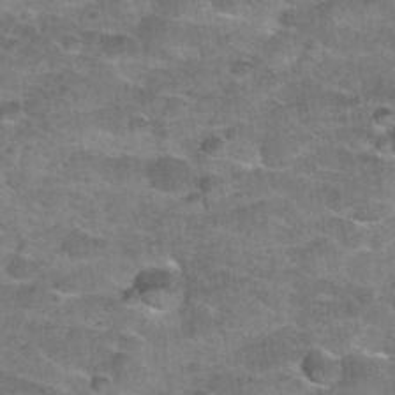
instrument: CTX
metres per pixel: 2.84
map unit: Nhu
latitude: 32.2144
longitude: -53.5182
